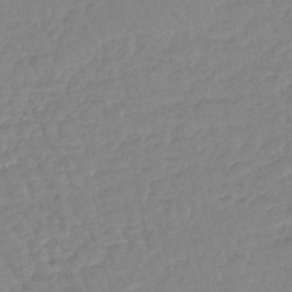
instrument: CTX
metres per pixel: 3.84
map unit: lHb
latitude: -44.6896
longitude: 80.4818
